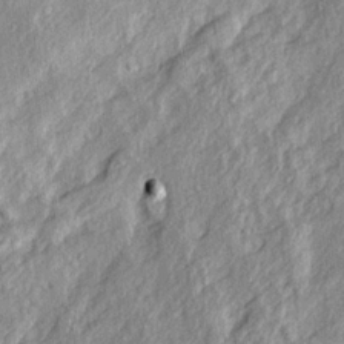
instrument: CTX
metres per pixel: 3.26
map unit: Ave
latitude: 15.6127
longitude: -137.6505
